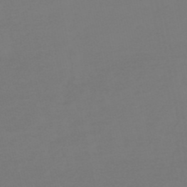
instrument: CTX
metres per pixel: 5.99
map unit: lHb
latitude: -49.9556
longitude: 79.7288
